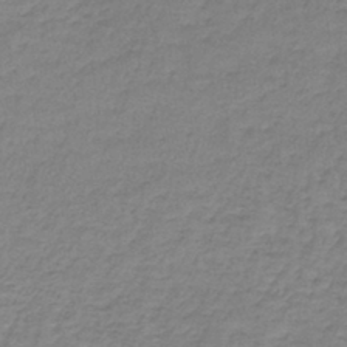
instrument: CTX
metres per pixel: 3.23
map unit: lHb
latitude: -41.7289
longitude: 60.0094
